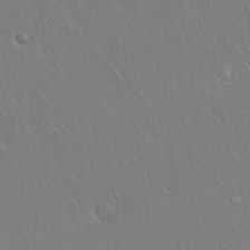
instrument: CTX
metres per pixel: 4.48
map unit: Hto
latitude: 17.3482
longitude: -57.1781
